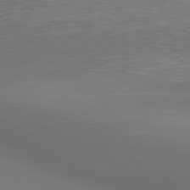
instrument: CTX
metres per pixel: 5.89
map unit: lApd
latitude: 80.6490
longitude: 140.5574
